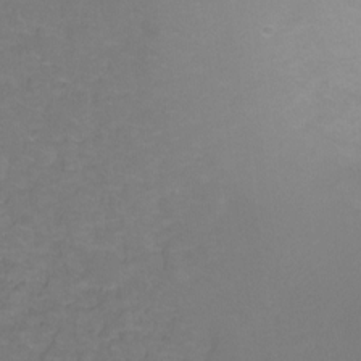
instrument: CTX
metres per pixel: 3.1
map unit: Hto
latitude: -2.0472
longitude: -34.0444
